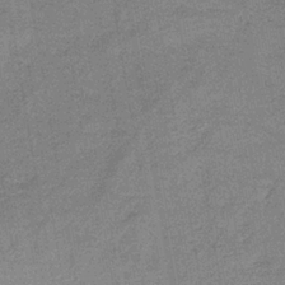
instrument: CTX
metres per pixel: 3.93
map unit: HNb
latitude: -33.7856
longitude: 57.5588
